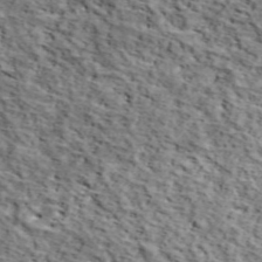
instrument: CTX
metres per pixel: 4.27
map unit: lHvf
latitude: 38.2900
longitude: -87.0836
